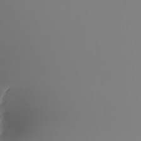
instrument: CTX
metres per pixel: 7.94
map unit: Hto
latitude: -8.0850
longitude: -50.0822
